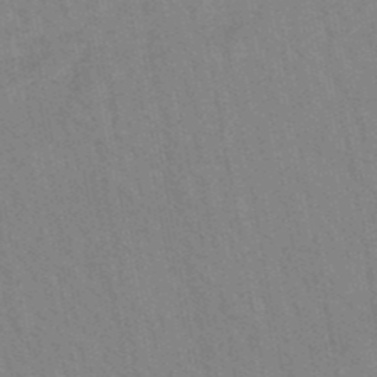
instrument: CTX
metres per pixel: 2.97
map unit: lHb
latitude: -48.0661
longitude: 73.3320
